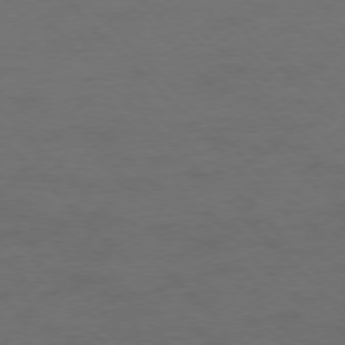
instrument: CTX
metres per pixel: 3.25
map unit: Ap
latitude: -77.3699
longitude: -71.4804
